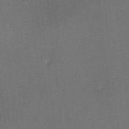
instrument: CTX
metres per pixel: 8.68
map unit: lHvf
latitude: -11.5588
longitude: -99.6127
